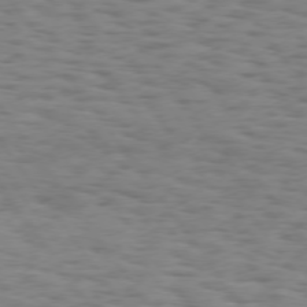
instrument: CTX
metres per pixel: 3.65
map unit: Hpe
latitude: 74.1956
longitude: -133.0270
